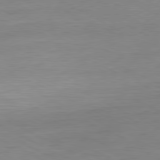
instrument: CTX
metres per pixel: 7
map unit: Hpe
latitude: -80.9920
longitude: 19.9178
